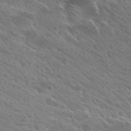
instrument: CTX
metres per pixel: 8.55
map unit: Hto
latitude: 26.9325
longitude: -39.6127
